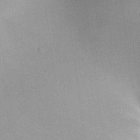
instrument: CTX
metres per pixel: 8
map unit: Aa
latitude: 24.6301
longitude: -132.7813
